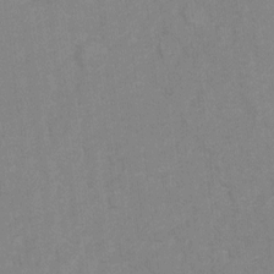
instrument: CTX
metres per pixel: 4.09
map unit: Ht
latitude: 6.0255
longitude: -37.1781
